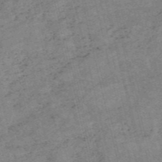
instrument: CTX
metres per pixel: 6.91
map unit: HNb
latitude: -54.7463
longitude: -42.3467
